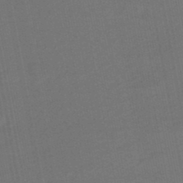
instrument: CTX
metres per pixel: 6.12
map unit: eHb
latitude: -47.8611
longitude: 87.4266
